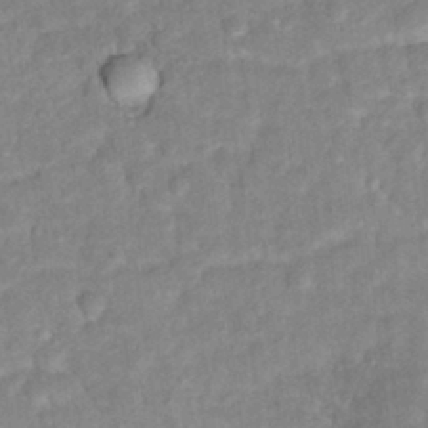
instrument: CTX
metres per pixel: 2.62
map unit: Hto
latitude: 16.9325
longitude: -35.7260
